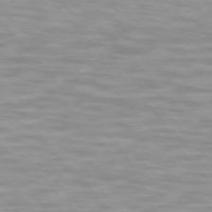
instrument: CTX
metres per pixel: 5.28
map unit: lApd
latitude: 74.7624
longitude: -60.9702
